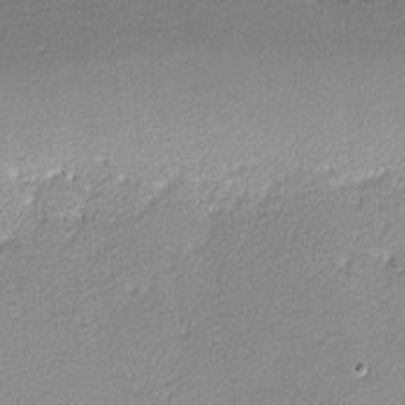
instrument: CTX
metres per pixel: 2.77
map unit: lHvf
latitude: -12.3306
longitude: -102.2711
